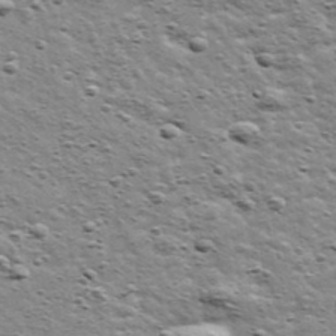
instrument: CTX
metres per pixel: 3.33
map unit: Ave
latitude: 41.7449
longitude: -109.0458
